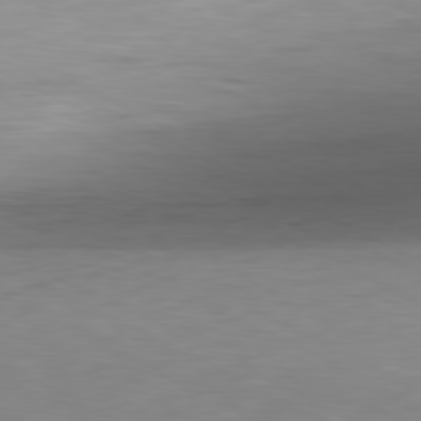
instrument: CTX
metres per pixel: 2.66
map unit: Hpe
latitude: -80.8975
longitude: 19.4265
